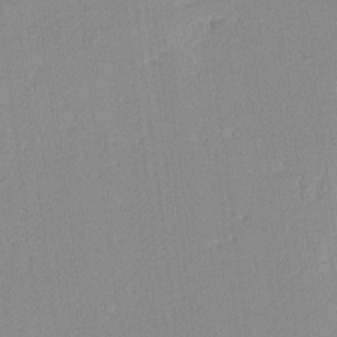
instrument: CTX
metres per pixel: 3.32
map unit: lHvf
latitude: -13.2187
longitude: -102.6868
